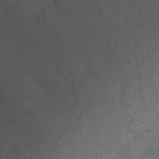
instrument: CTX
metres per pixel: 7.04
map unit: Nhu
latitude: 28.4979
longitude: -66.1011
